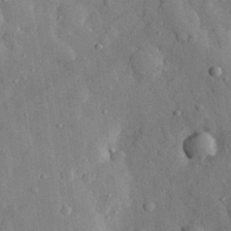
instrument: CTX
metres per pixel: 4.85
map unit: eHh
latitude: 29.3481
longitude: -77.2915
